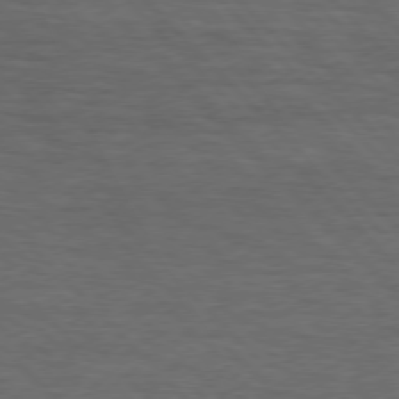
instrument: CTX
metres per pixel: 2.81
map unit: lApd
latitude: 75.4993
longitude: -82.8380
